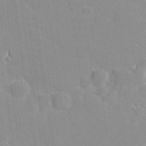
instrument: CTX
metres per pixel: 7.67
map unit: lHvf
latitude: 26.9892
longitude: 143.6721
